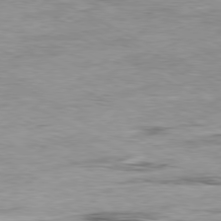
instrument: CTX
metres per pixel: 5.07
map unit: Ap
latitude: -80.1606
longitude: -75.7261
